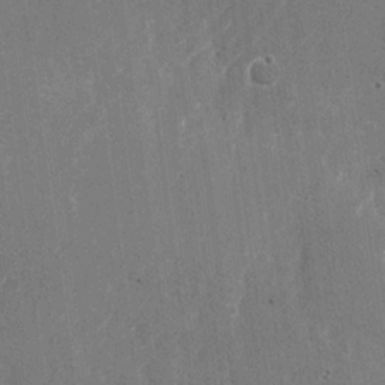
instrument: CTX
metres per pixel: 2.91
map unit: Nhu
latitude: -26.1794
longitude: -71.8961
